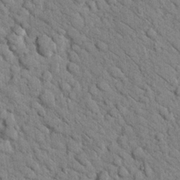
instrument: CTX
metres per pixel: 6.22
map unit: Nhu
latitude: 23.9150
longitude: -74.1578
